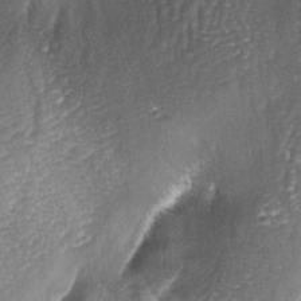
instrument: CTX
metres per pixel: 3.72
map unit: lAa
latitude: -4.5762
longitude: -128.4790
